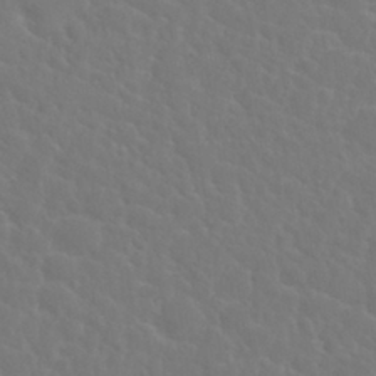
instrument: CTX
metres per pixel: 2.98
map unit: Nhu
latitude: 29.1592
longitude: -52.2901
